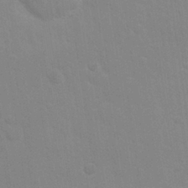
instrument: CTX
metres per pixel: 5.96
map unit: Nhu
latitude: 28.1011
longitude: -64.4790
